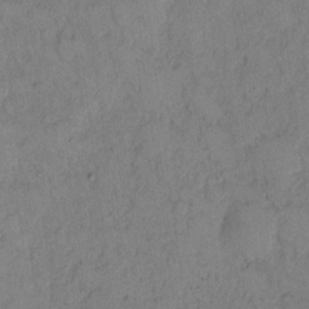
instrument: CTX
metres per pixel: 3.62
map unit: Hto
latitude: 9.1403
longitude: -58.5735
